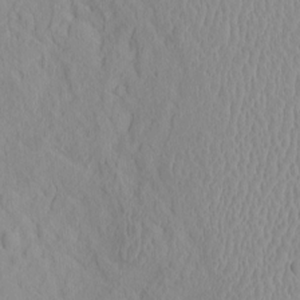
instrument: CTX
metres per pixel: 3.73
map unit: eHh
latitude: -1.9179
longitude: 19.1431
